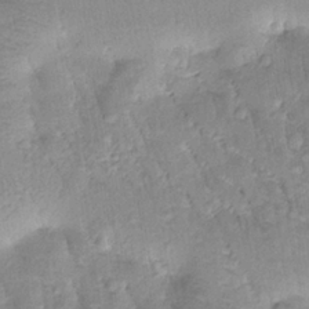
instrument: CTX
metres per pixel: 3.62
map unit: Htu
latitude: -0.0094
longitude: 173.0108
